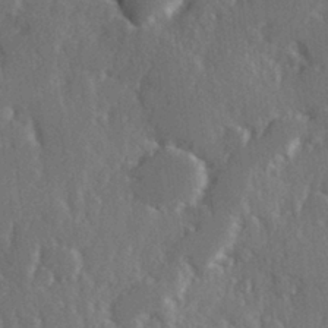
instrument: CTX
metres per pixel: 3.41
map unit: Hve
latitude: 27.4804
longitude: 150.4062
